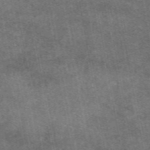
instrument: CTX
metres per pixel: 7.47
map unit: eAb
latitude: 48.2711
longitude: 122.1984
